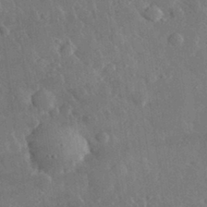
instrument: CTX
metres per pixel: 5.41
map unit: lHvf
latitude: 32.7624
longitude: -85.9528
